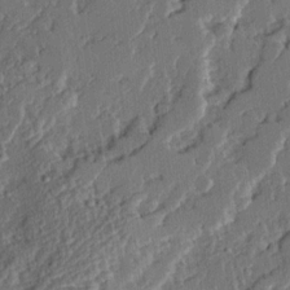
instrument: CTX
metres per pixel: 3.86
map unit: Ave
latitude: 14.6680
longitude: -136.8380
